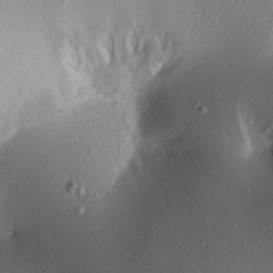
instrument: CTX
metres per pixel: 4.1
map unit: Aa
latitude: 17.8017
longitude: -148.7246
